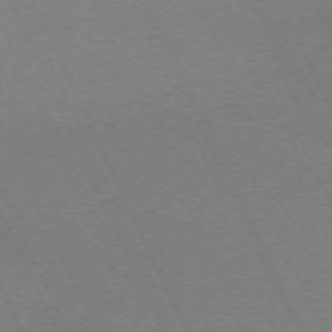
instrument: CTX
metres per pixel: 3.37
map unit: Hpe
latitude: -71.3321
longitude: 12.5763
